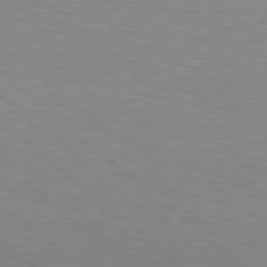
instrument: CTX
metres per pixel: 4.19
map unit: Hpe
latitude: 78.1578
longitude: -148.9703
